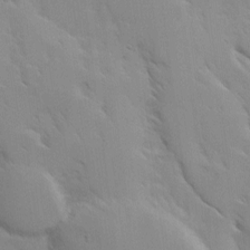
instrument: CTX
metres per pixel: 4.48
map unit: Ave
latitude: 8.8002
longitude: -103.6505
